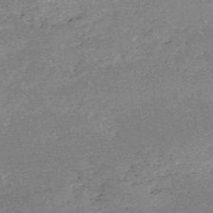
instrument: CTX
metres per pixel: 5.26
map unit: HNb
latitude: -53.5777
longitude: -40.4601
